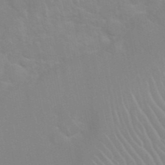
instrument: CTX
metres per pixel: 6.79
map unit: Nhu
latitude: 26.9514
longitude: -61.7638
